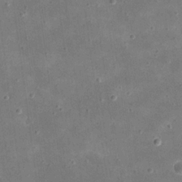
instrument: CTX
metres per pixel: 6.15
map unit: eHh
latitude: 21.4994
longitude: -66.5734
